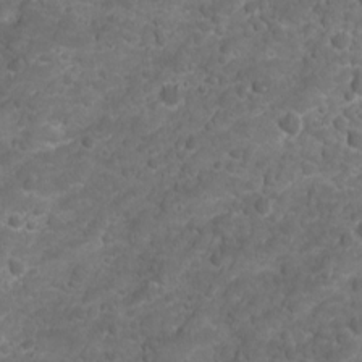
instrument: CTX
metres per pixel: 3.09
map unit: Ave
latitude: 16.3467
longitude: -133.1403
